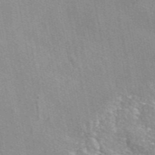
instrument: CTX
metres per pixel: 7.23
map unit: eAb
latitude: 47.0081
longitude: 114.2739
